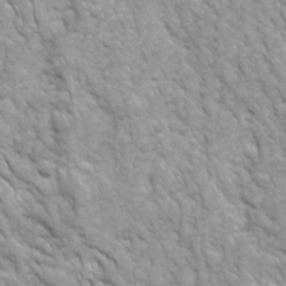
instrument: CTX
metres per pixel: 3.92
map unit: Ave
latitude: 16.5735
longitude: -132.0255
